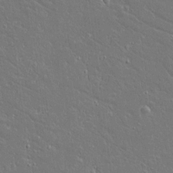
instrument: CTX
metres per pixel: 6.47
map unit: lAvf
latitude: 14.4979
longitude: -127.9150
